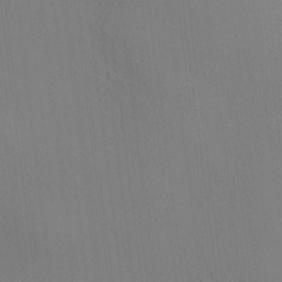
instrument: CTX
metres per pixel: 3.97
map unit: HNhu
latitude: 7.3671
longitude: 15.0676
